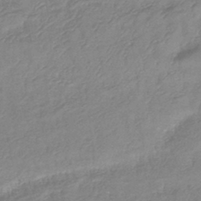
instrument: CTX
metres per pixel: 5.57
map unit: lHb
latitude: -40.7841
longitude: 77.0297
